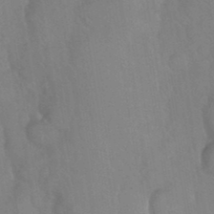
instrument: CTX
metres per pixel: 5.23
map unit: Nhu
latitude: 26.1200
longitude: -56.0633
